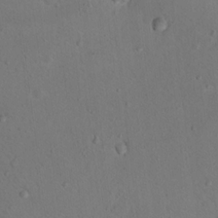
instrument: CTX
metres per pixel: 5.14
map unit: Nhu
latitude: 14.9703
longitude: -36.5924
